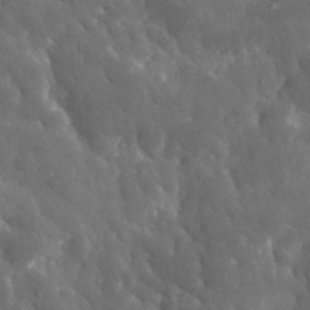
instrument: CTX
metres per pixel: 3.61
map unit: eHh
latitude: 31.3671
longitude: -72.5168
